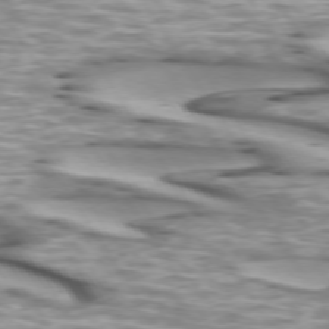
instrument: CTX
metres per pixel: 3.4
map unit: lApd
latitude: 73.5749
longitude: -57.1214
